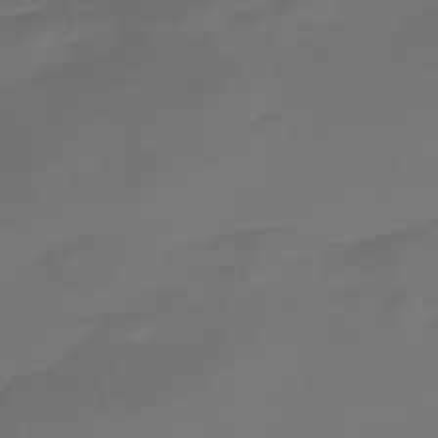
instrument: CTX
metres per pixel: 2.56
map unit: Nve
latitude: -58.3495
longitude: 66.2550
